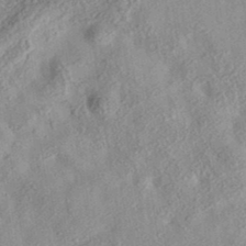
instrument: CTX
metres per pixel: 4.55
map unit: eAb
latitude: 35.5749
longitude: 108.1984
